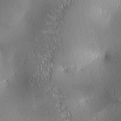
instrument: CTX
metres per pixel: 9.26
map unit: lAa
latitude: 0.8191
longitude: -116.6302
